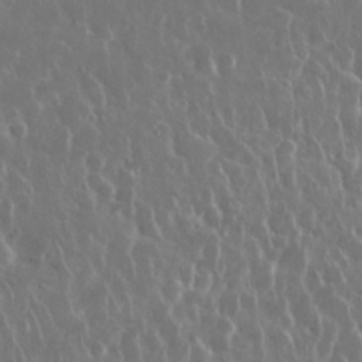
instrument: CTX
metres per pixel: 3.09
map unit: Nhu
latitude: 28.4979
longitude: -63.1215
